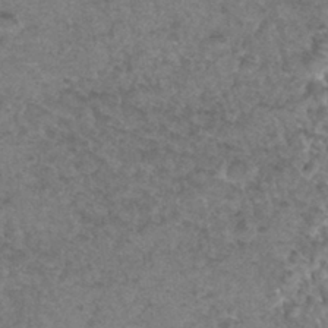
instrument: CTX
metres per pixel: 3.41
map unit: Hto
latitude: 32.6868
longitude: -49.3293
